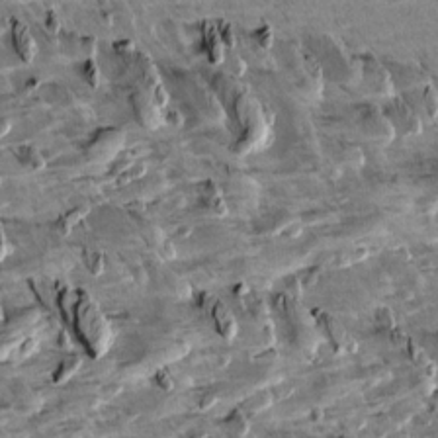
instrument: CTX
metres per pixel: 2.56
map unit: Aa
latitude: 10.9136
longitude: -141.5938
